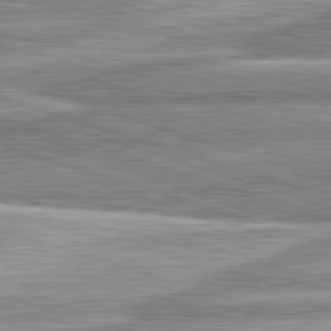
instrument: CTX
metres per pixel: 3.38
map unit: lApd
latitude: 82.5734
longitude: 166.9920
